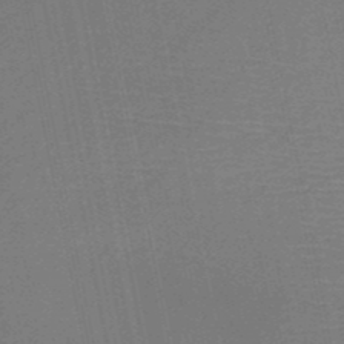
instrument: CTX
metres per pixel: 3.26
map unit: HNb
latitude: -50.2928
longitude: -42.8380
